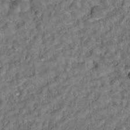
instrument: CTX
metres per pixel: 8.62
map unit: Hto
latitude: 14.4412
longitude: -34.4979
